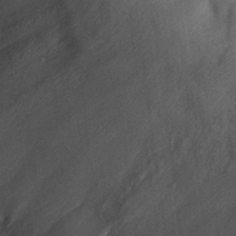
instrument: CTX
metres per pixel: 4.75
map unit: eHh
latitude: 27.6127
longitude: -75.9150
